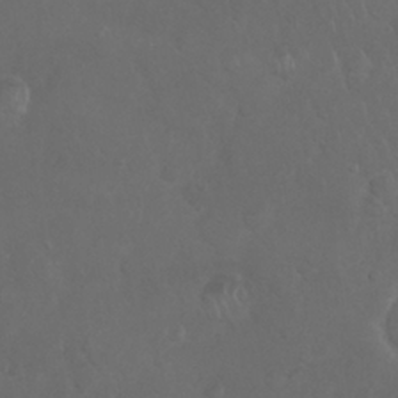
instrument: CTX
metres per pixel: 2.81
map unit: Nhu
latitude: 27.3482
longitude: -65.2159
